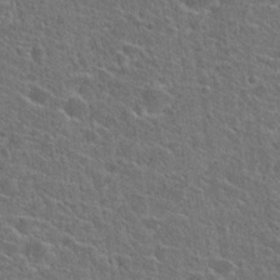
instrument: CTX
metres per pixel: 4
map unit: Hto
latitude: 23.9717
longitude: -45.0269
